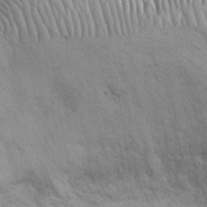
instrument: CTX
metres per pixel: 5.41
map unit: eHh
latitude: 32.3467
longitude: -66.9891
